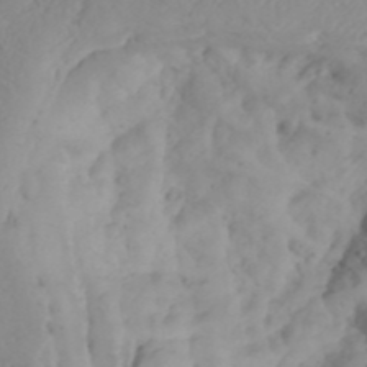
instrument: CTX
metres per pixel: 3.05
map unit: Aa
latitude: 24.6868
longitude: -131.5560
